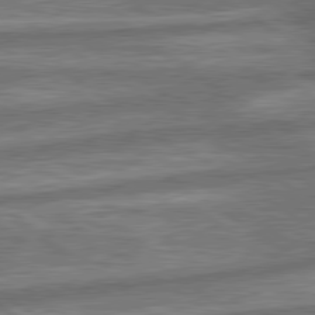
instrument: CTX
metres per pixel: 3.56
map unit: lApd
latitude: 79.9528
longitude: -171.6127
